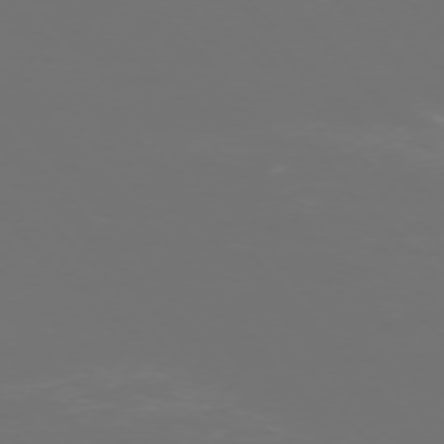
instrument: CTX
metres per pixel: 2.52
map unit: Ap
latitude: -75.4833
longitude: -76.2144
